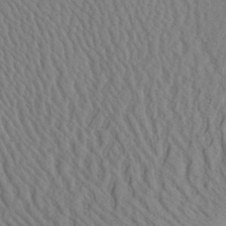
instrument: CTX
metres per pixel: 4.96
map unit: Aa
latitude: 31.4238
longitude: -142.4601
